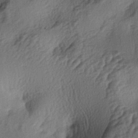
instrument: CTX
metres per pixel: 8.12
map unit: lAa
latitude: -4.4062
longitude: -124.0633
